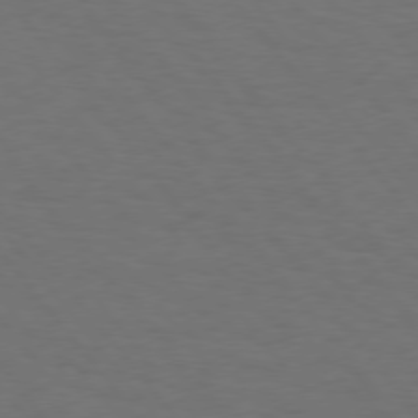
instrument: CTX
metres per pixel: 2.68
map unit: Hpe
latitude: 75.1403
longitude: -131.5938
